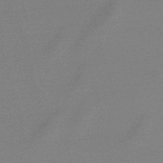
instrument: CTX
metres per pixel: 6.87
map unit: lHb
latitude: -47.7288
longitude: 68.2550
